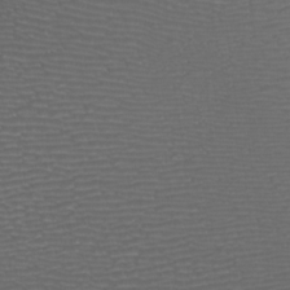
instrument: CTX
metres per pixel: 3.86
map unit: Nhu
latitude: -7.6722
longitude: -91.6883
